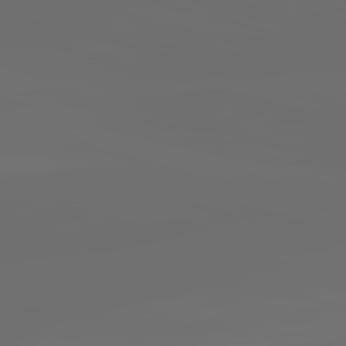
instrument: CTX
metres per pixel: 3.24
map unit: lApd
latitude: 83.6316
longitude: -130.6113
